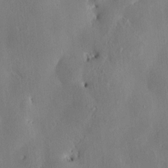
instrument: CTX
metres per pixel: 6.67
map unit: HNhu
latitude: 3.5182
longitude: -7.4426
